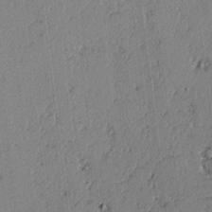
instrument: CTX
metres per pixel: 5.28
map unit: lAvf
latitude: -2.7085
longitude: -107.8394
